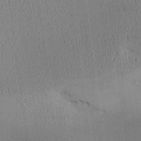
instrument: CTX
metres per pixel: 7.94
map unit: Aa
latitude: 25.3670
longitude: -134.2711
